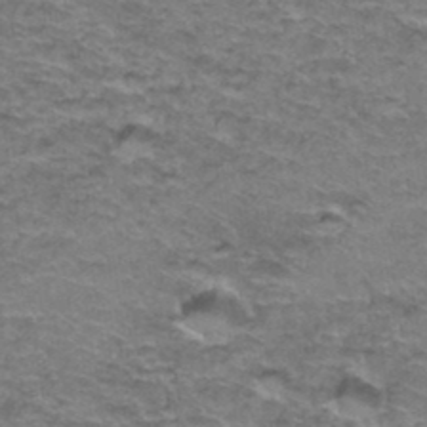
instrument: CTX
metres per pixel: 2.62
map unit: Hto
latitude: 37.3104
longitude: -42.5168
